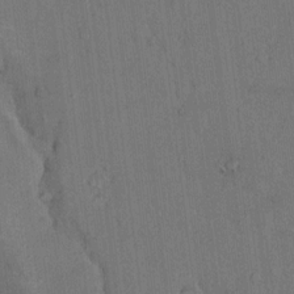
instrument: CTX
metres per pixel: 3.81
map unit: Hto
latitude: 9.6127
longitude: -60.9136
